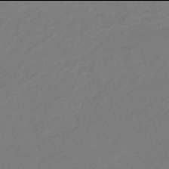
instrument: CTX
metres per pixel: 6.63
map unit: eHb
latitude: -46.0094
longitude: 88.7841
